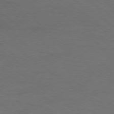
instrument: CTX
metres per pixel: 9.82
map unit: Ap
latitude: -78.5007
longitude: -75.7828
